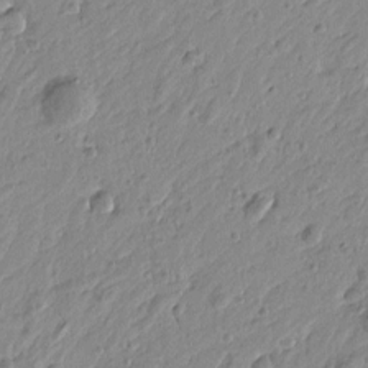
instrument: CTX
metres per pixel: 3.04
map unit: Htu
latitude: -4.5196
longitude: -179.8395
